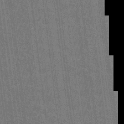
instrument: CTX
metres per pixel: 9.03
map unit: Nhu
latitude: 19.3292
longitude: -30.5546
